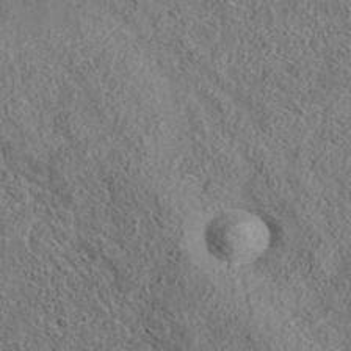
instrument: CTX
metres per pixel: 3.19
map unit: eAb
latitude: 35.4804
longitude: 107.6533
